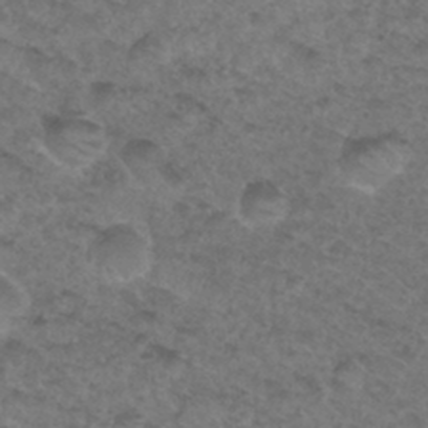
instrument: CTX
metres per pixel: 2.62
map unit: Hto
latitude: 32.4790
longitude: -49.5560
